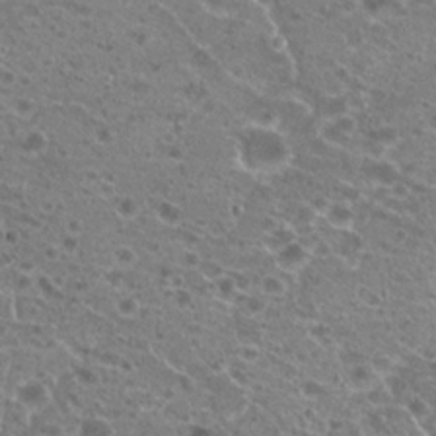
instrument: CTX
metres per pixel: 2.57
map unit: Hto
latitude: 21.0081
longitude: -41.4804
